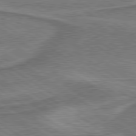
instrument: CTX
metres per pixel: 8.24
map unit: lApd
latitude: 79.7261
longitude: 172.6329
